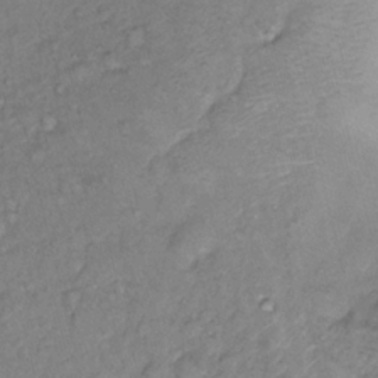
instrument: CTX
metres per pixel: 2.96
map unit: Nhu
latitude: 14.0444
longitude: -29.2348
